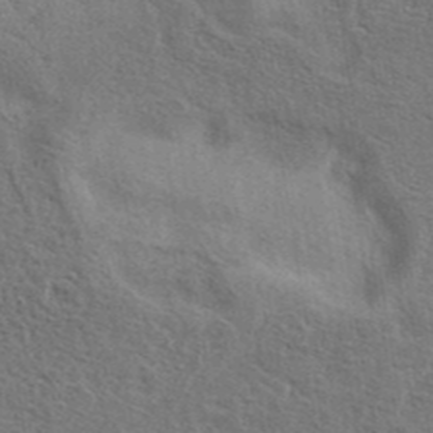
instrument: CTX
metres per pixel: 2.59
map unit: eAb
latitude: 41.1214
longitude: 103.8800
